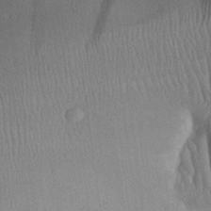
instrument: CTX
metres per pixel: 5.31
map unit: Aa
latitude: 27.8017
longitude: -136.7435
